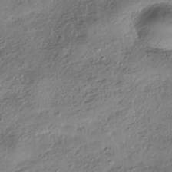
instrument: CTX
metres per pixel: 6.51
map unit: HNhu
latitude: -40.7085
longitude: 107.6155
